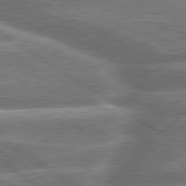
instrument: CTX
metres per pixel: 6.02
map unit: lApd
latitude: 79.9906
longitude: -159.6316
